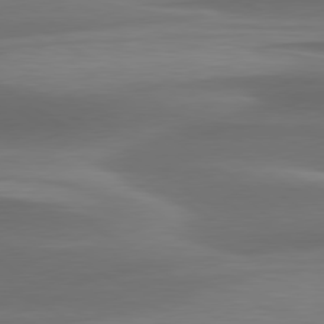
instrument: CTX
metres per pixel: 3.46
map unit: lApd
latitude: 79.7450
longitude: -86.6868
